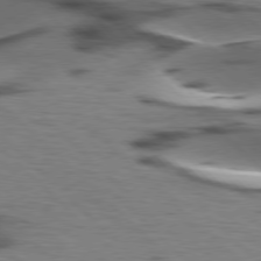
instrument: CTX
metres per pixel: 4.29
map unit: lApd
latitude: 77.4237
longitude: -48.9136
